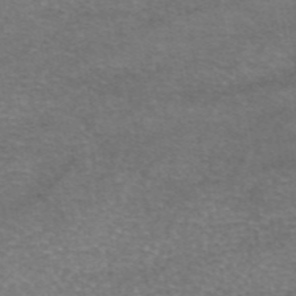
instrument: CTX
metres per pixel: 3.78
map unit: eAb
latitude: 46.4223
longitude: 102.9731
